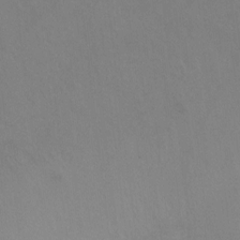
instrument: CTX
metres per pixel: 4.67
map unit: Hto
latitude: -12.9164
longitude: -39.8394
